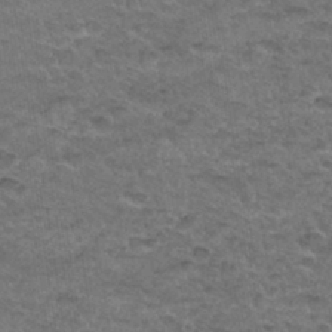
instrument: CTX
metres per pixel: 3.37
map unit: Hto
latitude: 32.8380
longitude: -48.4034
